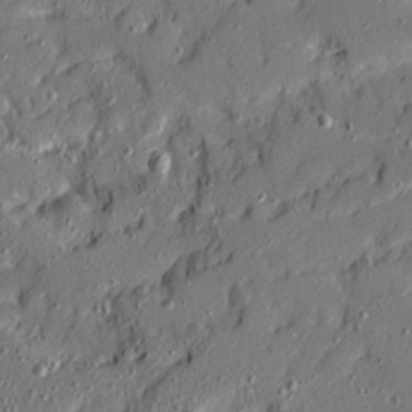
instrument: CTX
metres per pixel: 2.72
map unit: Ave
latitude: 20.5168
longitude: -129.0458
